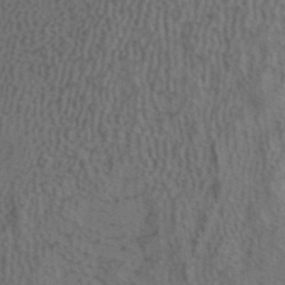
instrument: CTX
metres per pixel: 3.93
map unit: ANa
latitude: 39.8772
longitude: 29.2565
